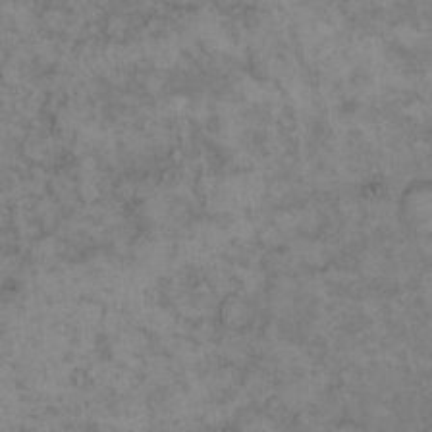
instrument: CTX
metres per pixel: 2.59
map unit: eHh
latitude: 13.7828
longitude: -64.0633
